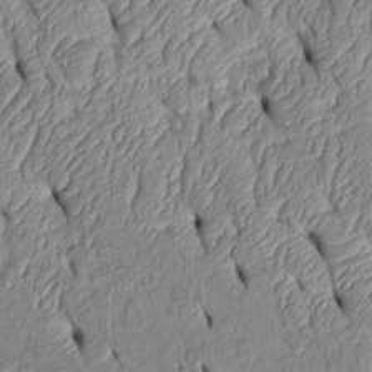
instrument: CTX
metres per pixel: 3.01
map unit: Htu
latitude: 2.0255
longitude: 149.1243
